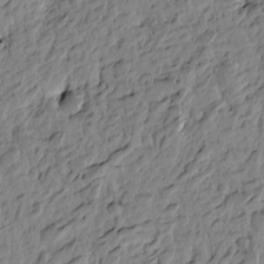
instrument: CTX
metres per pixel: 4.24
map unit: Htu
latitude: -4.2928
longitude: 179.2754
